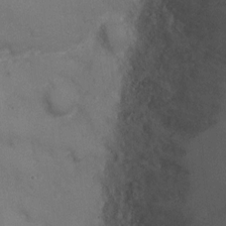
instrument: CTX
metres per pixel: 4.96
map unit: Ht
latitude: 1.5749
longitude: -19.5749
